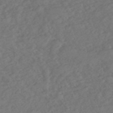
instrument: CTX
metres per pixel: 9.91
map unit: eHh
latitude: -51.1998
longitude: -23.8772
